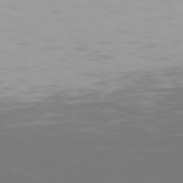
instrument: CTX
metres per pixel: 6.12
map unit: Hpe
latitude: 75.4238
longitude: -125.0080
